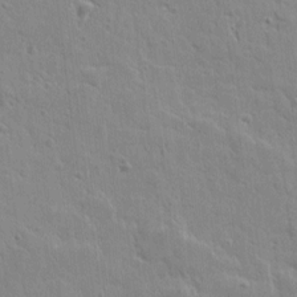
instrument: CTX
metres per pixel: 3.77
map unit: Htu
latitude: 1.2348
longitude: -178.3845
